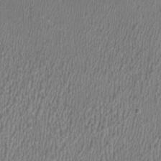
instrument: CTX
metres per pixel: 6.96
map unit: HNhu
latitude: 0.4412
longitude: -0.5357
